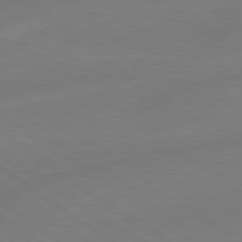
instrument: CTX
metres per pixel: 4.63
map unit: Hpe
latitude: 78.9703
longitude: -149.8961
